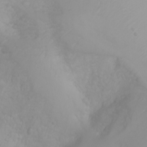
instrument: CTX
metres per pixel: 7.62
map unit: Nhu
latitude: -4.7085
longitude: -80.0255
